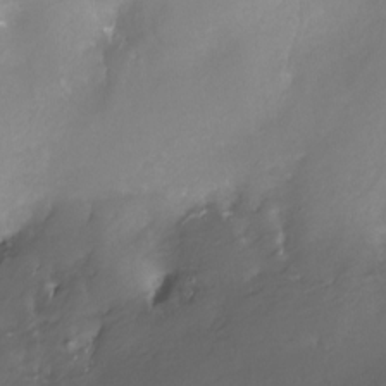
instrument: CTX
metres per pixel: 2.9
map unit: Nhe
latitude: -28.1228
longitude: -109.6127
